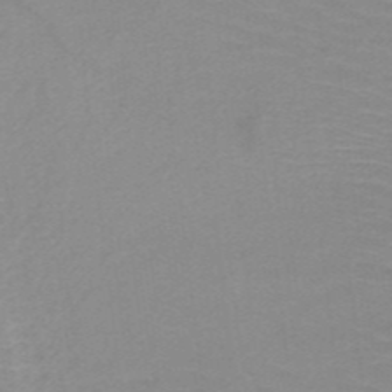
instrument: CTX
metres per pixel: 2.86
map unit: HNb
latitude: -48.0850
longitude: -45.4615
